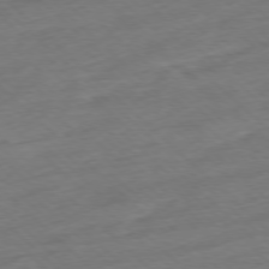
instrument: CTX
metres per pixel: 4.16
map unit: Ap
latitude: -77.6722
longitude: -98.1577
